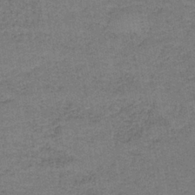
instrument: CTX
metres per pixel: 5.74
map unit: HNb
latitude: -37.0297
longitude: 51.8800
